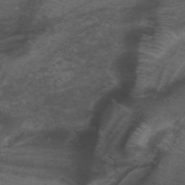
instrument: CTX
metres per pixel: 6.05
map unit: ANa
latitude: 40.1577
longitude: 28.8219
